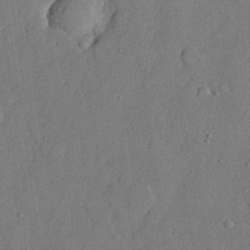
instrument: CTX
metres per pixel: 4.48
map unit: lHvf
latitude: 21.6505
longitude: 144.5574
